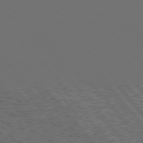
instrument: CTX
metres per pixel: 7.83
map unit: Hpe
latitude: 76.4601
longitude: -168.8569
